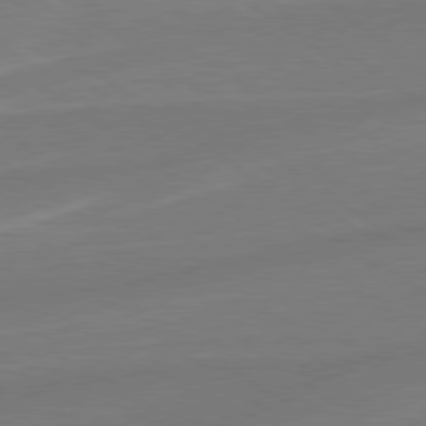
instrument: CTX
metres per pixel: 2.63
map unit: Hpe
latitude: 78.8758
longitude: -142.7057
